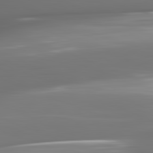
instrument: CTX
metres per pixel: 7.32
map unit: lApd
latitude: 82.0633
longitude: -148.0822
